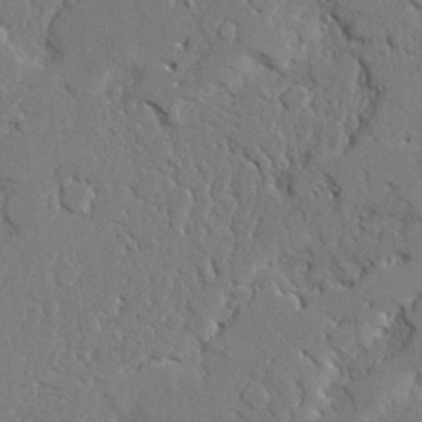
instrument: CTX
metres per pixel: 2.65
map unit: Ave
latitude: 23.5560
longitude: -130.0255
